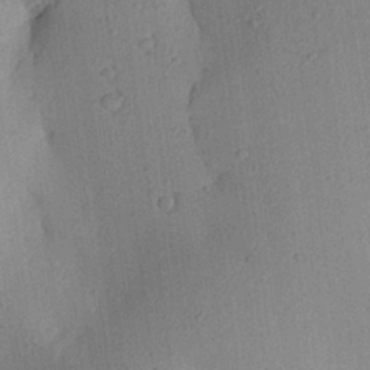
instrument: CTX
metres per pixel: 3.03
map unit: Aa
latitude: 25.2914
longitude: -144.9891
